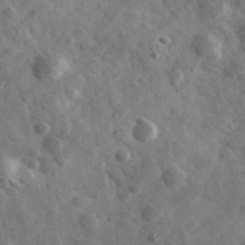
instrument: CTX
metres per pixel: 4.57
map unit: Ave
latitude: 38.9136
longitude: -107.6127
